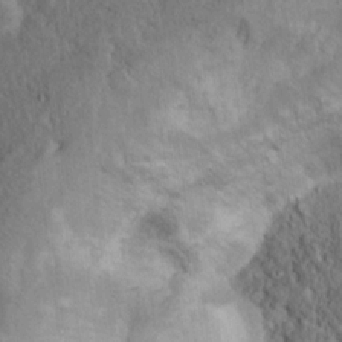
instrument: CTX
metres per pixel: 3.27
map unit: Nhu
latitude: 11.3104
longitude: -26.9703
